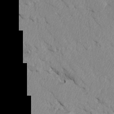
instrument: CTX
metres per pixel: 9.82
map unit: Htu
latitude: 3.7827
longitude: 152.8030
